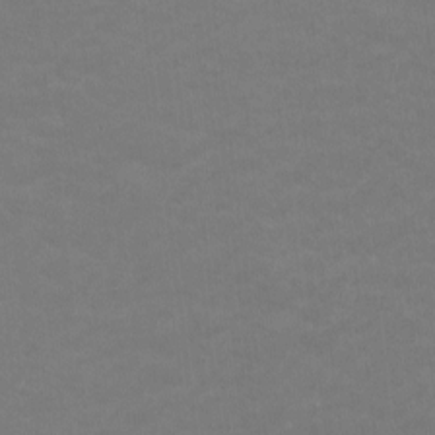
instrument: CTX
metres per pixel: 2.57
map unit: HNhu
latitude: -0.6141
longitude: -3.8205
